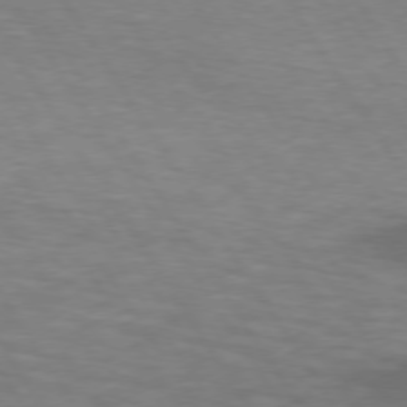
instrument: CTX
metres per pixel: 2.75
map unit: lApd
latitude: 74.1956
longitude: -52.1011
